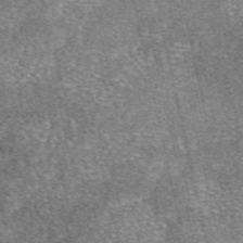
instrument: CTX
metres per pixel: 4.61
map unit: eAb
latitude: 48.0444
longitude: 104.6896
